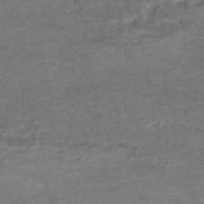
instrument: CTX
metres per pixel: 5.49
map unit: HNhu
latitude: -48.0472
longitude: 102.6896
